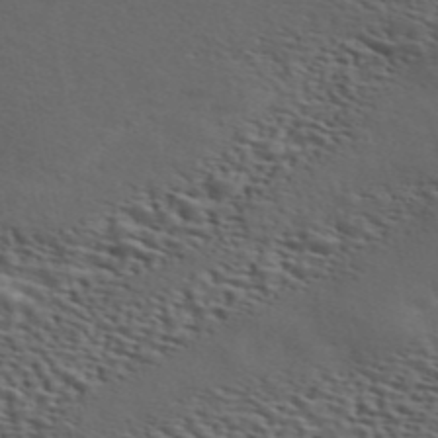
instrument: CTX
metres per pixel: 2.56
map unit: ANa
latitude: 45.9528
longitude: 49.3510
